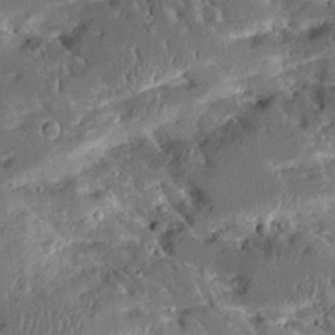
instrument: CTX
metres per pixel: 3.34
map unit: Aa
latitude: 10.1956
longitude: -126.0444
